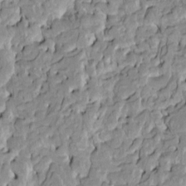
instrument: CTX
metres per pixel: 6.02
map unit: HNhu
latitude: 7.7827
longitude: -2.9702
